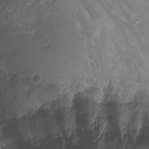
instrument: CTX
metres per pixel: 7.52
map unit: Nhu
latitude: -6.9919
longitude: -46.8191
